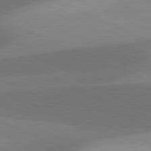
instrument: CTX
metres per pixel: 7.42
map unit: lApd
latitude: 81.5371
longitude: 125.6722
